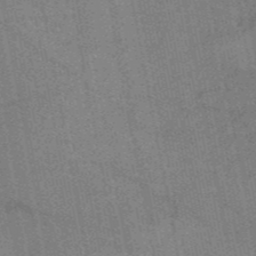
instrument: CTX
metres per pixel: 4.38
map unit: HNb
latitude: -53.1998
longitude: -46.8758
